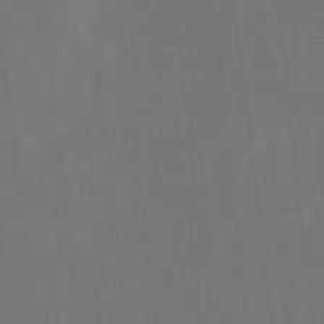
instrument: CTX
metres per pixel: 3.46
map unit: HNhu
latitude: 7.9528
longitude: 9.6344
